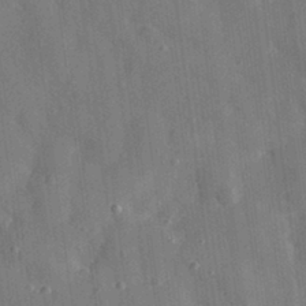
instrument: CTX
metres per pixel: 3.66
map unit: eHh
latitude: 29.0269
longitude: -76.8191
